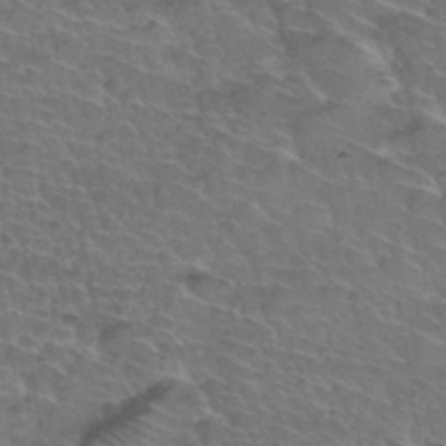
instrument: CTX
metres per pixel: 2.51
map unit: Hto
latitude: 35.5560
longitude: -44.4979
